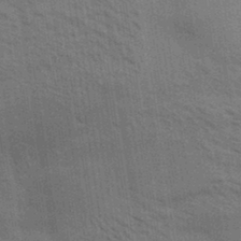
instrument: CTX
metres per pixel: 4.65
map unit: Aa
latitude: 32.4034
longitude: -139.9339
